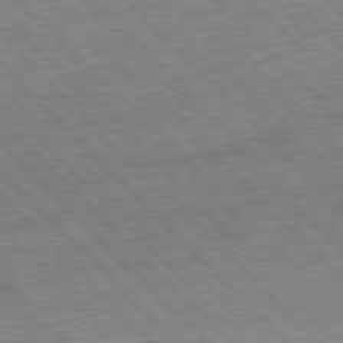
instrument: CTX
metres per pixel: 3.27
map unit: Hpe
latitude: -77.3321
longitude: -15.9151
